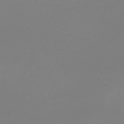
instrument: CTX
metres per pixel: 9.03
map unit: lHb
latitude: -44.5574
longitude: 64.1984
